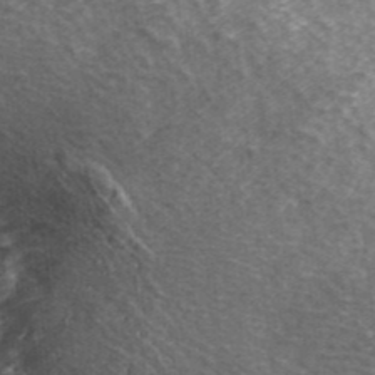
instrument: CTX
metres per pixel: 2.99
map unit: ANa
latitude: 42.8947
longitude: 26.4440
